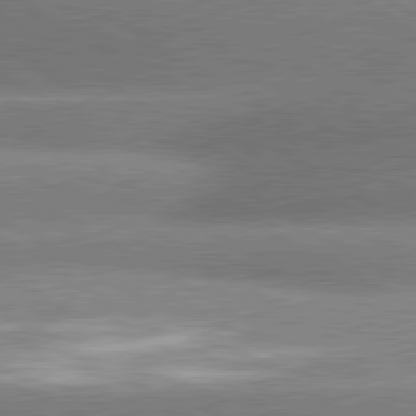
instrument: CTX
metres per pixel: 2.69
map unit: lApd
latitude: 80.3845
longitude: -162.3468
